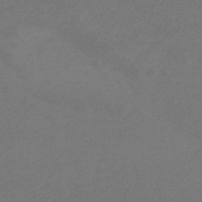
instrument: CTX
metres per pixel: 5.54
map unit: eHb
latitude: -32.5196
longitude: 69.5777
